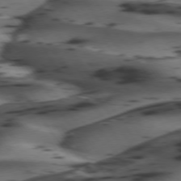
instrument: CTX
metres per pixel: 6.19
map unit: lApd
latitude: 74.4979
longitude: -71.2348
